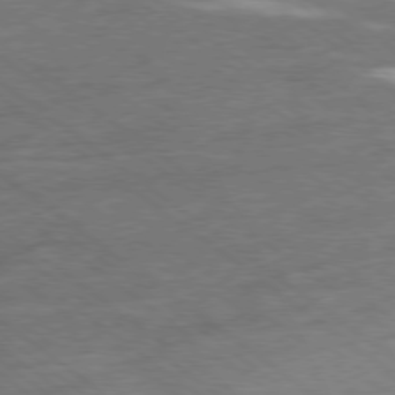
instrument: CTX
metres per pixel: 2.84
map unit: Ap
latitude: -78.8597
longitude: -100.1011
